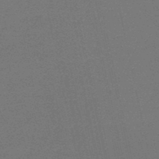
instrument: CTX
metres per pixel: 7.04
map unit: HNb
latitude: -49.4455
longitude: -52.2712
